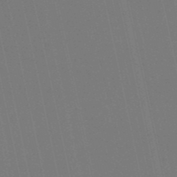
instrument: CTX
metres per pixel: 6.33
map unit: eHb
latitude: -51.0297
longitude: 77.1053
